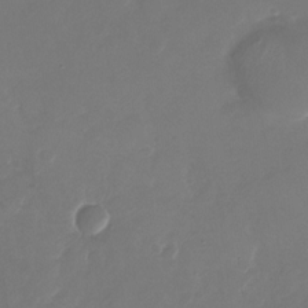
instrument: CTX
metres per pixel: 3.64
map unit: Nhu
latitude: -28.3684
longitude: -66.3845
